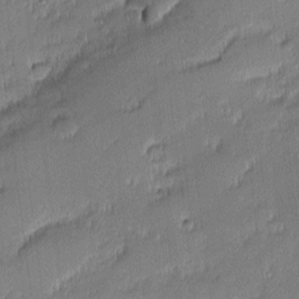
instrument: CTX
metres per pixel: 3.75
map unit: eHh
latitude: -2.6518
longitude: -82.7624
